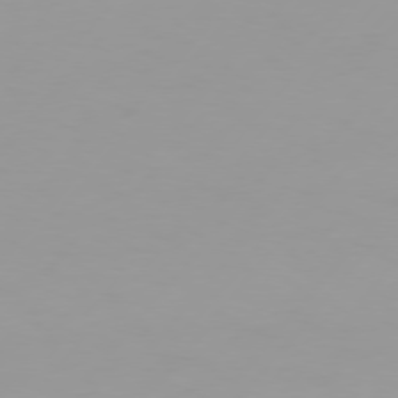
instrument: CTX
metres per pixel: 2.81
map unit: Hpe
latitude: 75.7450
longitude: -129.1214
